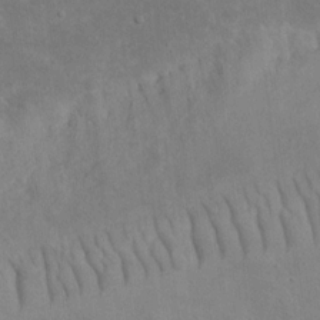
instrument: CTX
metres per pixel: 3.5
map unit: eHh
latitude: 17.3671
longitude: -72.2901
